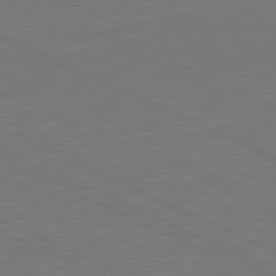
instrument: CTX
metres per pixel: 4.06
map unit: lApd
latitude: 81.6316
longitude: 150.0661
